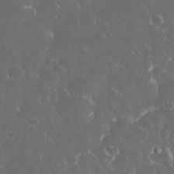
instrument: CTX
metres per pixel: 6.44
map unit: eHh
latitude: 33.8016
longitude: -62.9703
